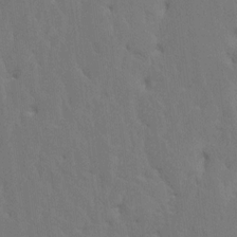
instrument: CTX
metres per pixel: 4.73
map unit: HNhu
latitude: 7.9906
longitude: -2.1578
